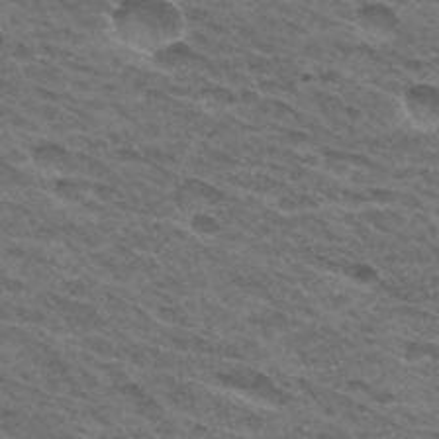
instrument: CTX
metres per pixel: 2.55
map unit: Hto
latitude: 32.1389
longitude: -46.5357
